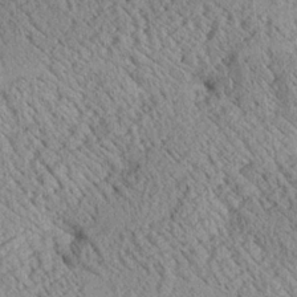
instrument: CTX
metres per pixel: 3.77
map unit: Aa
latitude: 25.0458
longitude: -134.4601
